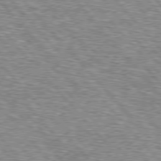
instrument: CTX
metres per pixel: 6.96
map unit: lApd
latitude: 76.8002
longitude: -74.1956
